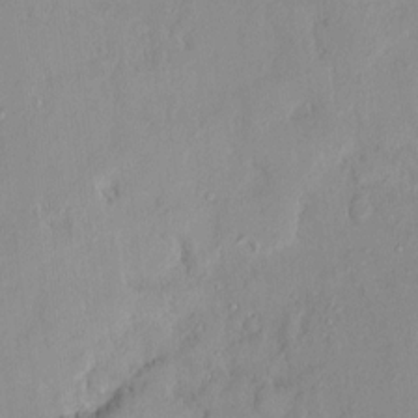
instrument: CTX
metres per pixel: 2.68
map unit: HNhu
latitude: 6.6301
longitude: 1.4833
